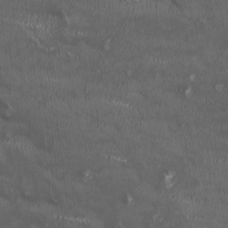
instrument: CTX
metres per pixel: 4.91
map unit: HNhu
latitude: 0.0633
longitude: -3.4615
